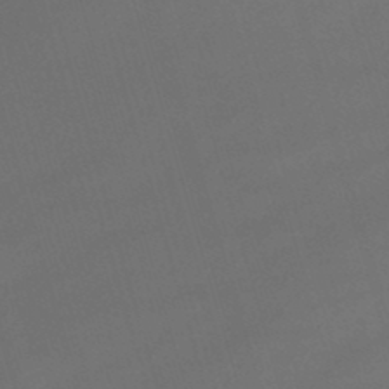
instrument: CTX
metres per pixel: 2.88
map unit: lHb
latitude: -47.3131
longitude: 63.2376
